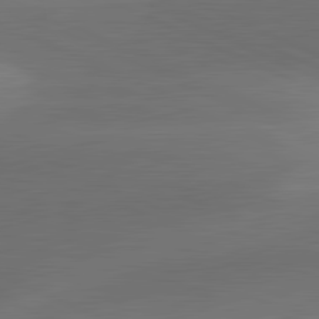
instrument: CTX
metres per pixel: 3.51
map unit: lApd
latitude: 81.7639
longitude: 131.7477
